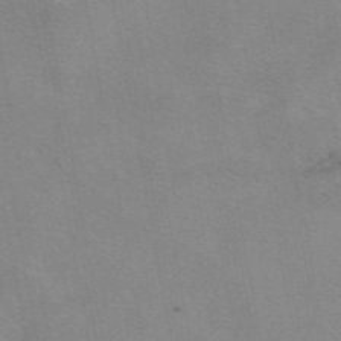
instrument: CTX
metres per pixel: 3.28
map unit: eAb
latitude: 49.5182
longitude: 105.3320
